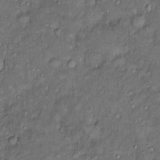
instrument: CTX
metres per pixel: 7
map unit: Htu
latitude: -6.8786
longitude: 158.5763
